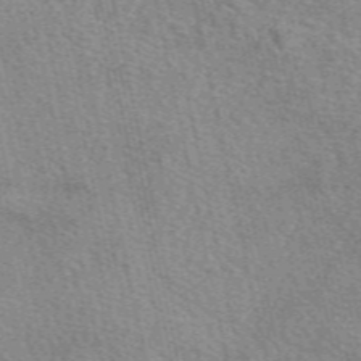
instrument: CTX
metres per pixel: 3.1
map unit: eAb
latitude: 50.2711
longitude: 114.2550
